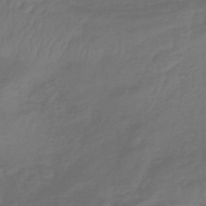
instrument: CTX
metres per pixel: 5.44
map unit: lHb
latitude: -42.9541
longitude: 81.1620
